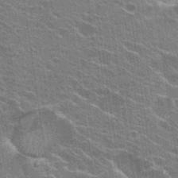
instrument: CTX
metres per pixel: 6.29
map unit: Hto
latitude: 24.6301
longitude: -43.2726
